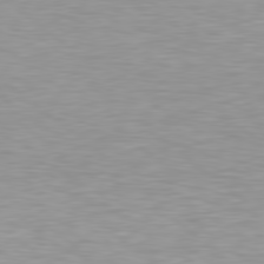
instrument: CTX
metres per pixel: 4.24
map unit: Hpe
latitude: 78.7247
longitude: -172.9324
